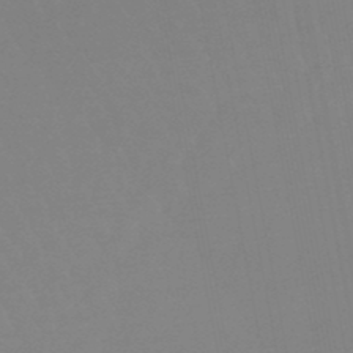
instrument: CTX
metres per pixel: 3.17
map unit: lHb
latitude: -48.3496
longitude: 72.0283
